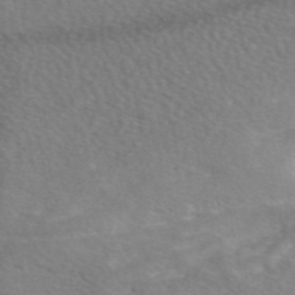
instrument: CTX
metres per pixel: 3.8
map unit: eAb
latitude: 48.8002
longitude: 117.6910
